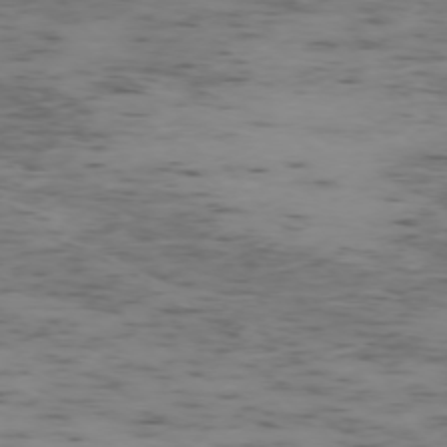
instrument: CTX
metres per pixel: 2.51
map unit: Ap
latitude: -75.3699
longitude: -79.0459
